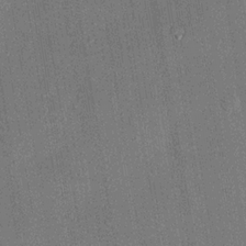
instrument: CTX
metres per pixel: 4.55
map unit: lHvf
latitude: 20.0822
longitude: 144.8408
